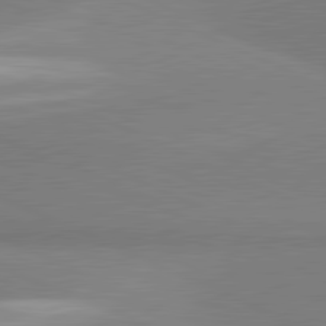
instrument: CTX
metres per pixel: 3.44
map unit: lApd
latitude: 81.6505
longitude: 161.8233
